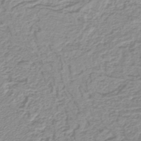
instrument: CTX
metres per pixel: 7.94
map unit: lHb
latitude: -41.4454
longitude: 62.4251
